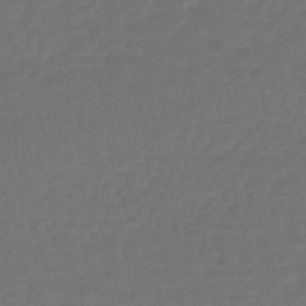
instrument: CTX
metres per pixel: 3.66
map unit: lHb
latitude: -43.4265
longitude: 65.7100
